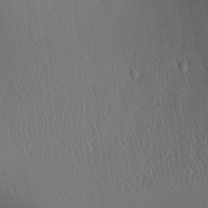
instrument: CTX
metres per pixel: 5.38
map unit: Aa
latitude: 27.5182
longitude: -136.9703
